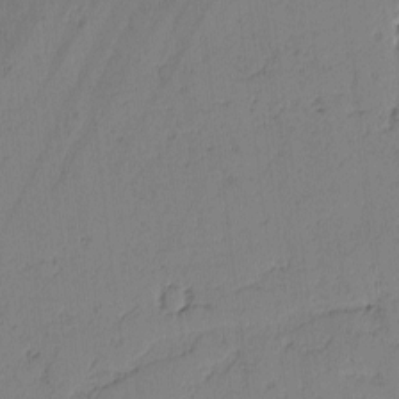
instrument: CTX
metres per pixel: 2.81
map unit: lAvf
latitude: -2.4440
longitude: -105.8017
